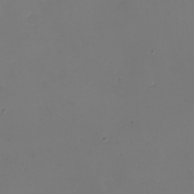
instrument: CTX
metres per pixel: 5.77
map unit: eHh
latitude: -5.3509
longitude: -87.4048
